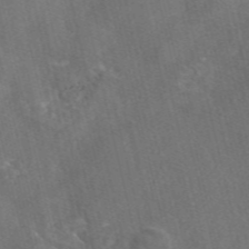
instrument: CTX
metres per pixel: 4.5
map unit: eAb
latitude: 47.1404
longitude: 117.8233
